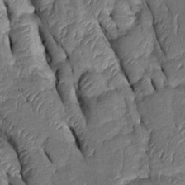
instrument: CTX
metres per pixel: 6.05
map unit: Htu
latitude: 0.2333
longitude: 149.4644
